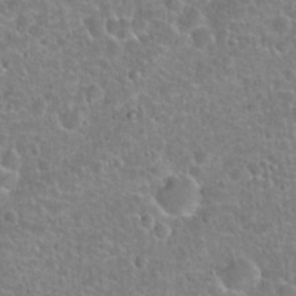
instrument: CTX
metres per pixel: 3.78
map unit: Hto
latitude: 21.5938
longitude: -47.7072
